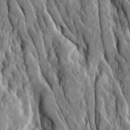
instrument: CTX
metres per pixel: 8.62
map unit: Ave
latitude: 14.0255
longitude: -133.7261
